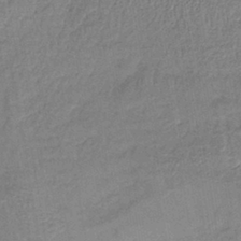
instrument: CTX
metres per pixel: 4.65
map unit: lHb
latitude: -38.8786
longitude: 61.6155
